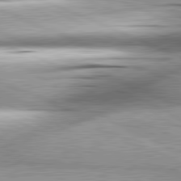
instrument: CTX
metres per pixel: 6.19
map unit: lApd
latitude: 81.7639
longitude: -167.5560
